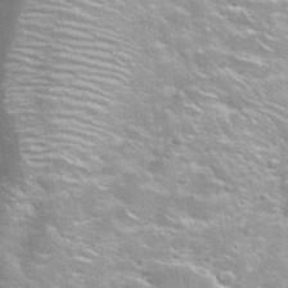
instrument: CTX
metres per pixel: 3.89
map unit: Nhu
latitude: 31.5938
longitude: -50.5356
